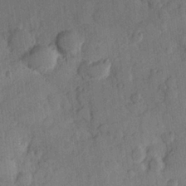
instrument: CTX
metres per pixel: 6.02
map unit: Hve
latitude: 23.6694
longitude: 148.7275
